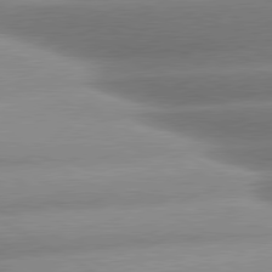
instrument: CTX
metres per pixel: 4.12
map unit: lApd
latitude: 80.4979
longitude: -157.9906
